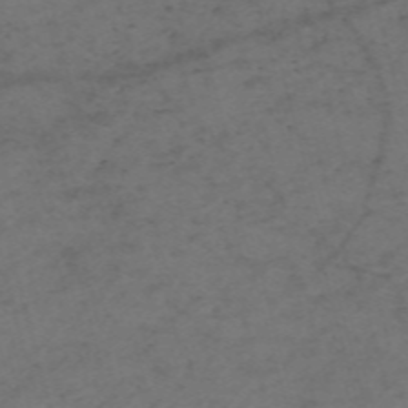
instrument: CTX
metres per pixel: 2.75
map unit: Nve
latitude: -59.1431
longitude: 51.4265
